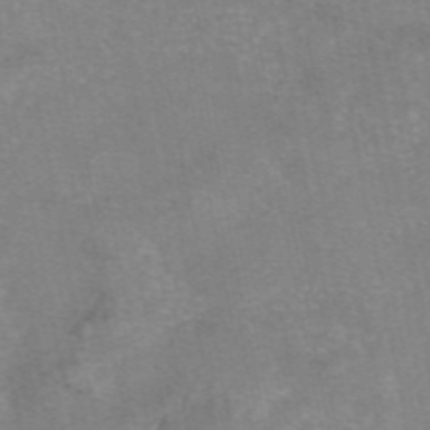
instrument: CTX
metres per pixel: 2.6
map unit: eAb
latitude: 48.0633
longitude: 103.6722
